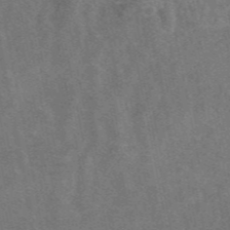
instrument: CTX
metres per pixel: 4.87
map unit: eAb
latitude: 47.4238
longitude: 118.9164
